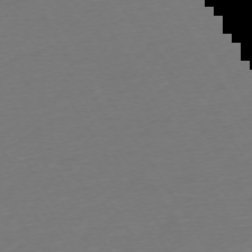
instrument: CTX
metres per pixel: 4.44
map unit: Ap
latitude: -74.5952
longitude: -68.2901
